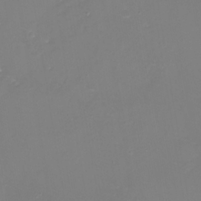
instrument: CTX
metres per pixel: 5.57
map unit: eHh
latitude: -3.4265
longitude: -75.8583
